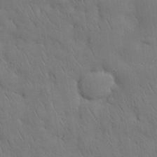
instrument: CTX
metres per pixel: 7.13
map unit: Nhu
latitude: 28.7246
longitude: -68.4601
